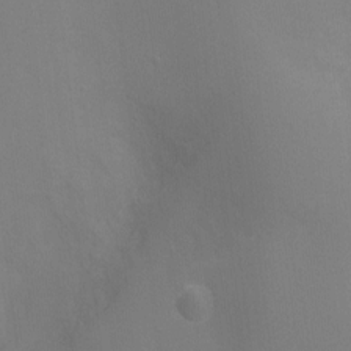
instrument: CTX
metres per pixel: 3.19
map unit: Ht
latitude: -5.1998
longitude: -25.5371
